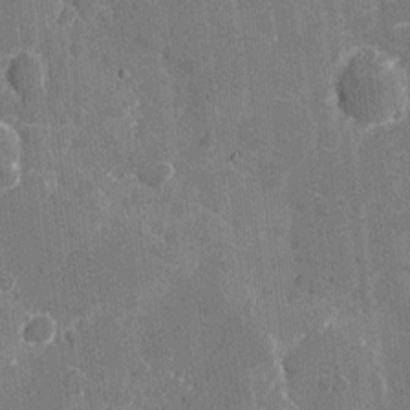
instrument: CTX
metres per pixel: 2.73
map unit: eHh
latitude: 7.8394
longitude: -67.8961
